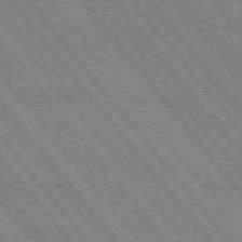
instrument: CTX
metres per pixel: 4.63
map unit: Hpe
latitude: -75.8801
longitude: -13.8395
